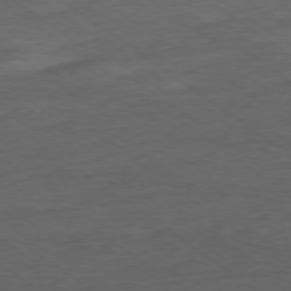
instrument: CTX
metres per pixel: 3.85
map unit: Ap
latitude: -78.5573
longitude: -75.5371
